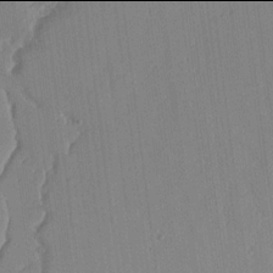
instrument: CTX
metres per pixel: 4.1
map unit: lHvf
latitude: 17.9906
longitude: -112.4790
